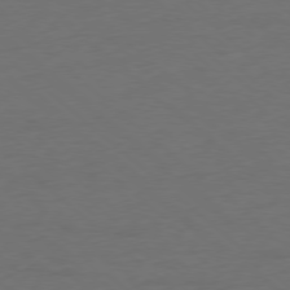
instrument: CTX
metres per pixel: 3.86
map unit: Ap
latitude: -78.5384
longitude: -70.1200
